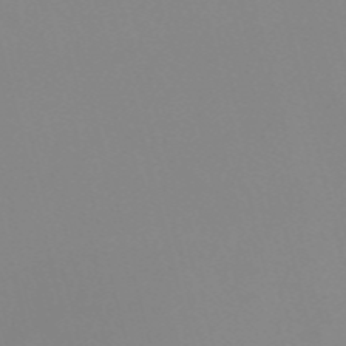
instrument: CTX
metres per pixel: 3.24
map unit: Nve
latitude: -57.5021
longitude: 59.9556
